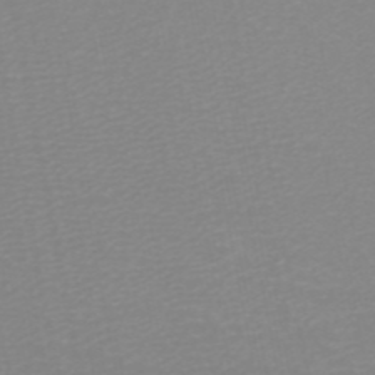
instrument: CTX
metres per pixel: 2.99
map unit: ANa
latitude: 44.7435
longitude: 29.3888
